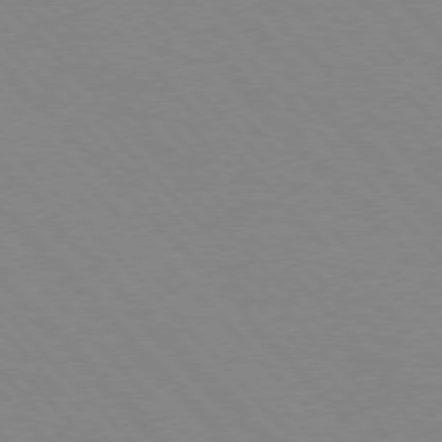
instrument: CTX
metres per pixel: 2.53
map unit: lApd
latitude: 76.0444
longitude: -85.2915
